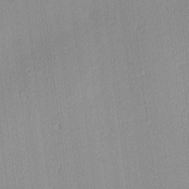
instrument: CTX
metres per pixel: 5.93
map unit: Ave
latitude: 3.2537
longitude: -114.2900
